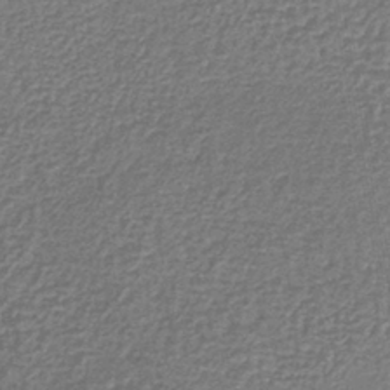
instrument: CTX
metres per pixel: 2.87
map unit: lHb
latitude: -36.1605
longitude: 59.7666
